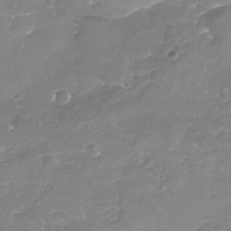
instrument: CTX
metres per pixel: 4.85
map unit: Nhu
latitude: -18.2928
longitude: -57.9906
